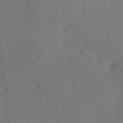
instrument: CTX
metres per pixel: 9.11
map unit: Ave
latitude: 17.4804
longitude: -138.2900
